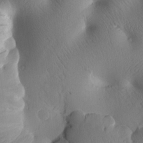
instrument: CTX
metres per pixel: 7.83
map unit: Htu
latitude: 1.9339
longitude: 176.2173
